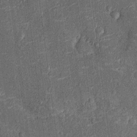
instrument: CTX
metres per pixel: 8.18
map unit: Nhu
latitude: -13.6155
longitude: -23.3293
